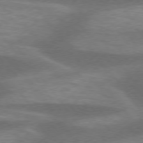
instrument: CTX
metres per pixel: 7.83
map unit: lApd
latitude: 75.6505
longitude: -57.3859
